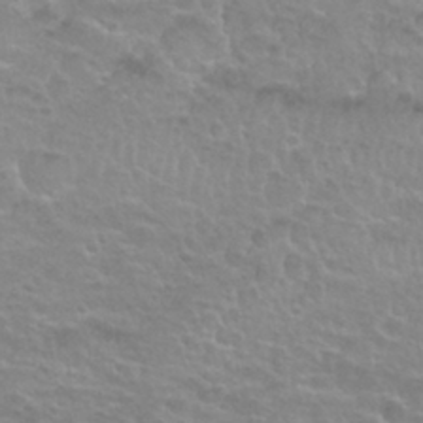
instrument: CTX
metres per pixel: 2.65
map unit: Nhu
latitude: 27.6694
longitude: -53.2915
